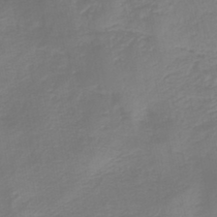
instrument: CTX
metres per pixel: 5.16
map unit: lHb
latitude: -42.5951
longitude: 63.5021
